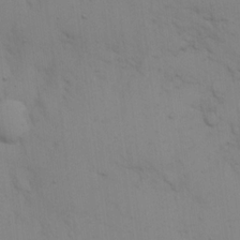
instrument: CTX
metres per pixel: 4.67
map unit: eHh
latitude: 17.2915
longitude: -62.9136
